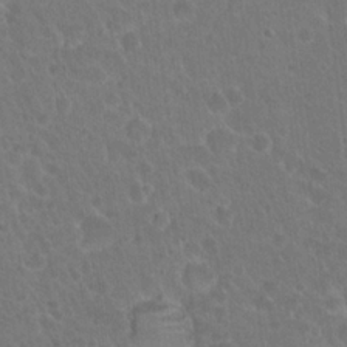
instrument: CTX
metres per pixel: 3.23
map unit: Hto
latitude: 18.4412
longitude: -40.0633
